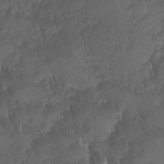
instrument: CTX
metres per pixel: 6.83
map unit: Ave
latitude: -11.1998
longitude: -119.8205
